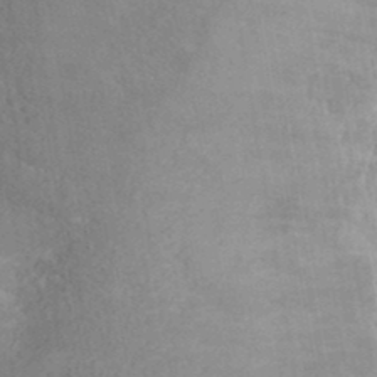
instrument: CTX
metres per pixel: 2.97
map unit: ANa
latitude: 37.4427
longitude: 20.5384
